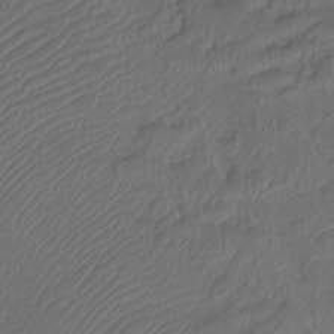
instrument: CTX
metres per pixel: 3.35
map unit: Htu
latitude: -11.1431
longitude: -72.9136
